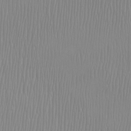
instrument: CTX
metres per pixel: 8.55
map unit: Htu
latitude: -8.5196
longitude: -76.1577
